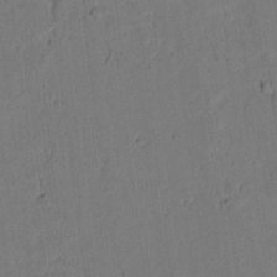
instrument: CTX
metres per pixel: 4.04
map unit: lAvf
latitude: 9.0081
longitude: 166.3684
